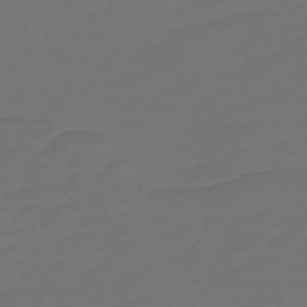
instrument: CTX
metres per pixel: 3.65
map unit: Nve
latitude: -58.3873
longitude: 56.4629
